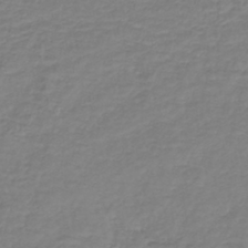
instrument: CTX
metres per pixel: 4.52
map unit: lHb
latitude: -40.8786
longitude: 71.7856
